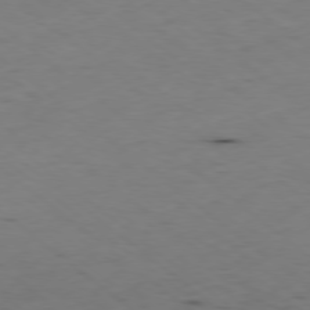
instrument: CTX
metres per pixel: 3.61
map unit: Hpe
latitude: -78.7274
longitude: 16.4629
